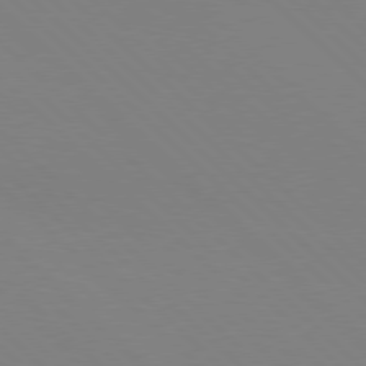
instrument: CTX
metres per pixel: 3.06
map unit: Hpe
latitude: 77.4993
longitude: -126.1956
